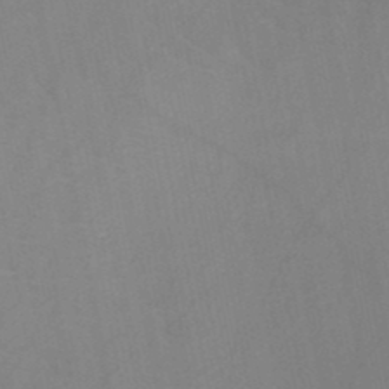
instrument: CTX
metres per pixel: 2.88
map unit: HNb
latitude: -47.4643
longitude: -47.3671
